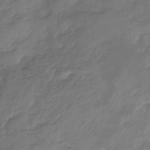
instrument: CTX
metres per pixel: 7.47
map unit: Nhu
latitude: -23.3132
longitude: -57.0269
